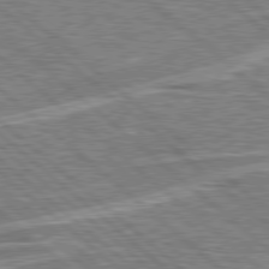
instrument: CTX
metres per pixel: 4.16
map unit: Hpe
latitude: 78.4601
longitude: -157.5182
